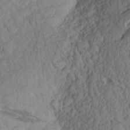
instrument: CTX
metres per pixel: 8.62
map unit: Aa
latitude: 27.5371
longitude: -143.7828
